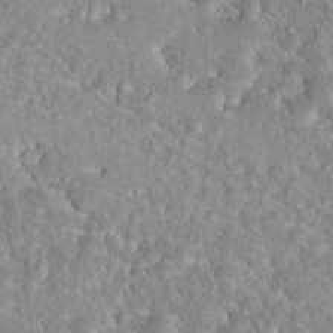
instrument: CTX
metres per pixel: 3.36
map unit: Nhu
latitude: 16.9325
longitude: -32.7435
